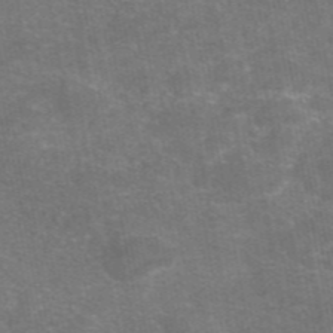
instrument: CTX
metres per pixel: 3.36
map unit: eAb
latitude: 46.8947
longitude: 105.6533
